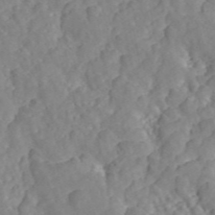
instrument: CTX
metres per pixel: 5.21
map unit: ANa
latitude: 46.6113
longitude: 49.6911
